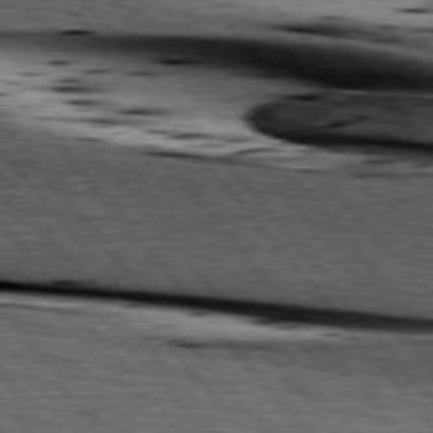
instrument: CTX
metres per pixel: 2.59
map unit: lApd
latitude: 75.9528
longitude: -86.4601
